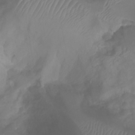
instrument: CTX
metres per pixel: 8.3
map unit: Htu
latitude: 2.4034
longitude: -21.9717
